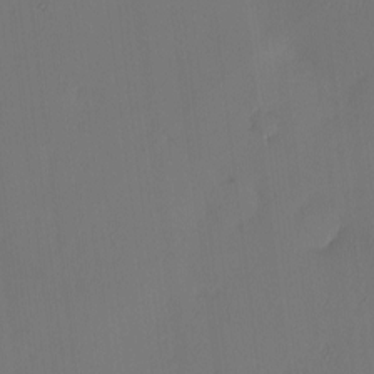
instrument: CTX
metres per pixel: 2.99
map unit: eHh
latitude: -3.4832
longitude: 17.1620
